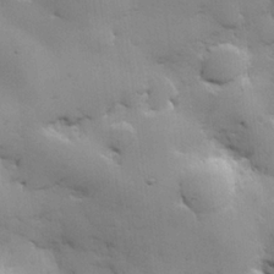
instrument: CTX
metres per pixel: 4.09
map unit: Hve
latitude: 24.4223
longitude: 148.8597
